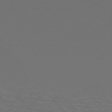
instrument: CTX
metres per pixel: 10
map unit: Hpe
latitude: 77.7071
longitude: -126.8191
